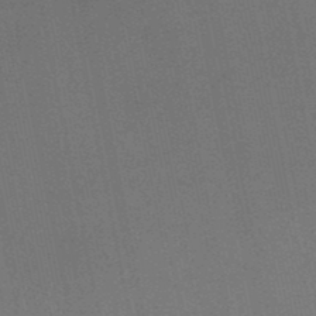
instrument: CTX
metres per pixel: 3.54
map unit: lHb
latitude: -48.2173
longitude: 71.1242
